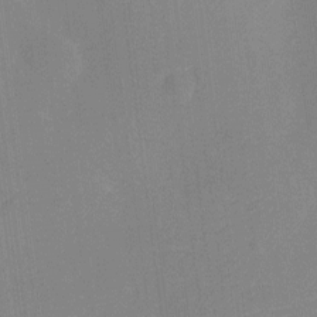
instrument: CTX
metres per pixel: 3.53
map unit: Ht
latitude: -12.6141
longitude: -24.3845
